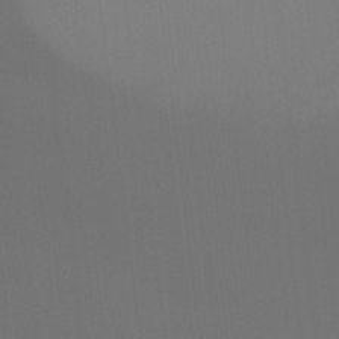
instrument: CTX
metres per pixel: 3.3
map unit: Hto
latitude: -10.5385
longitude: -40.5923
